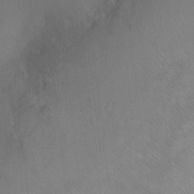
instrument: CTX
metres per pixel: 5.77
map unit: Ht
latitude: -9.3887
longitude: -36.8191
